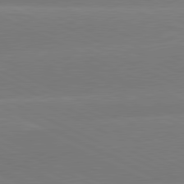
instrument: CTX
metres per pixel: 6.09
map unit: lApd
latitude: 81.0269
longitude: -155.1592
